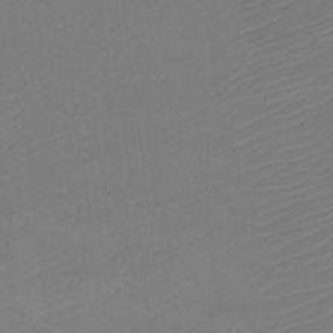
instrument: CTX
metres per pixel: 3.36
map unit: eHh
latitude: -5.8800
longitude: -87.4804
